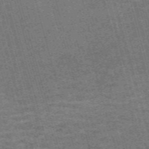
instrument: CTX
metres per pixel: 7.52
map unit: Nve
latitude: -59.1998
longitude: 64.1039
